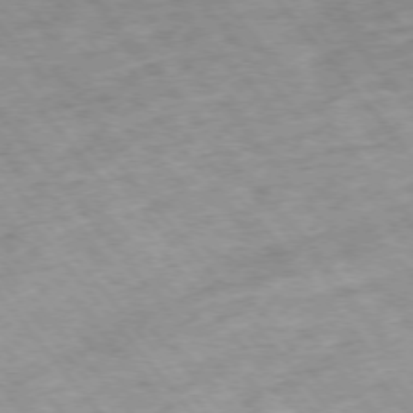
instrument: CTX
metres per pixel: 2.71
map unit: Hpe
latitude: -75.7100
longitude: -16.9703
